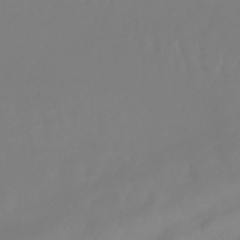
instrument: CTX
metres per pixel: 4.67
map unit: eHb
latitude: -46.3495
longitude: 81.4077
